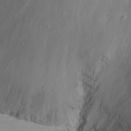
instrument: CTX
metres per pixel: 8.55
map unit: eHh
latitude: 22.2333
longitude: -65.8772
